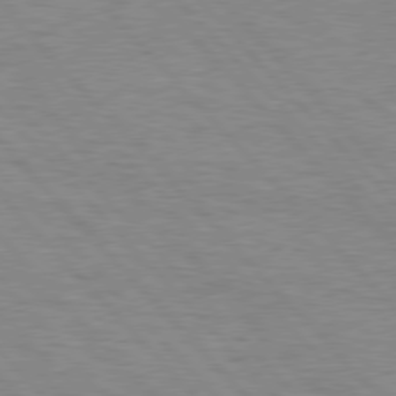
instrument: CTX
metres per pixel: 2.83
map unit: Hpe
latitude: 76.8569
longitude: -157.8961
